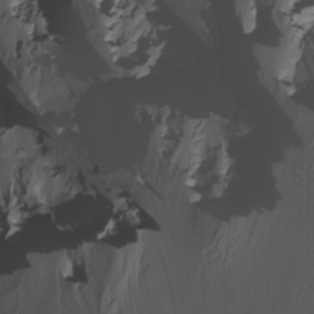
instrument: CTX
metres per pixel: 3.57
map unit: Nhu
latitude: -4.8408
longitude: -95.6694
